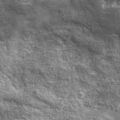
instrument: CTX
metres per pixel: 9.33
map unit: ANa
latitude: 39.9906
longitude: -90.4790
